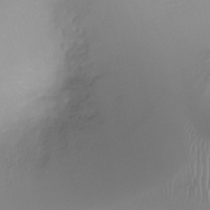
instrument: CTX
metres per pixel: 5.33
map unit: Ht
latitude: -1.1432
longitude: -19.6316
